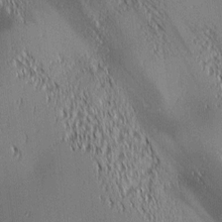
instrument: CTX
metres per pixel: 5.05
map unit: lAa
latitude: 1.3481
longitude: -116.2900
